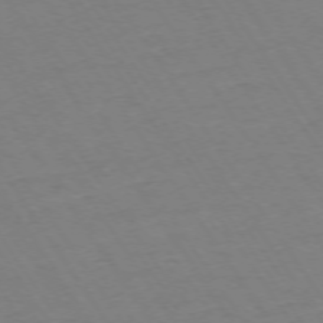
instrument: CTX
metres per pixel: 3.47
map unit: Ap
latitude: -73.9745
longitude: -81.9528
